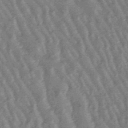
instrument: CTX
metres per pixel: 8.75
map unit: lHb
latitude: -48.0661
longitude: 79.4454
